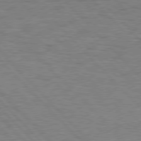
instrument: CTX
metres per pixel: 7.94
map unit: Hpe
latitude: 77.2159
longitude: -157.9717
